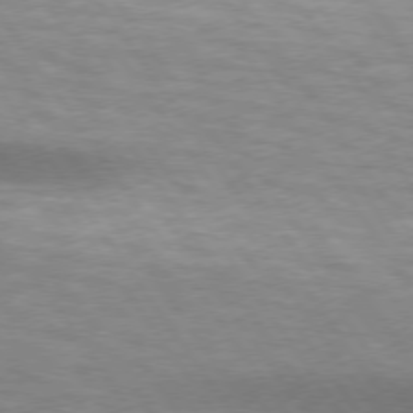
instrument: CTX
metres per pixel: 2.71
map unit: lApd
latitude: 74.8191
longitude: -49.1592
